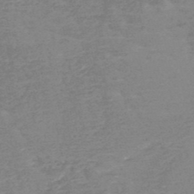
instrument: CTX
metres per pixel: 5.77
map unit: HNb
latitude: -49.1809
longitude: -51.7449
